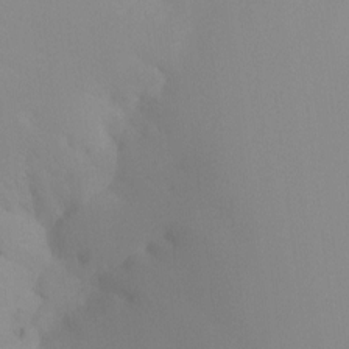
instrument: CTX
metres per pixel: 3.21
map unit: Ht
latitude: -13.5777
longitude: -50.5734
